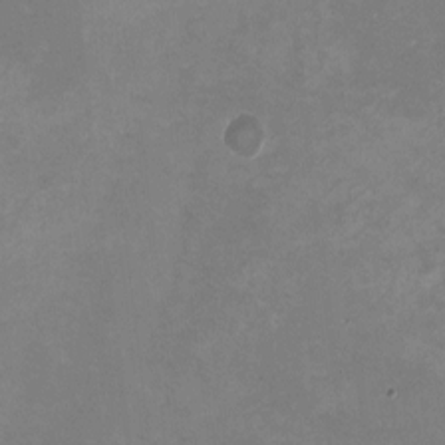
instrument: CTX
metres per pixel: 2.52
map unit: HNhu
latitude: -1.4833
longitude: -4.4790
